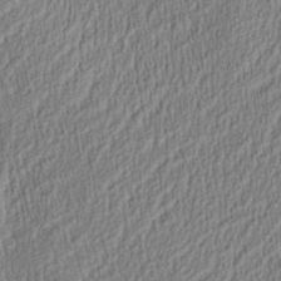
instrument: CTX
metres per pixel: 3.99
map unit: Aa
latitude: 28.4790
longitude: -137.7261
